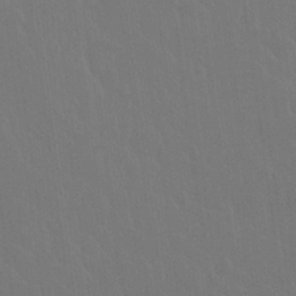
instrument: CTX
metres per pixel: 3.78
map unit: Nhu
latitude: 23.4048
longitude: -63.0081
